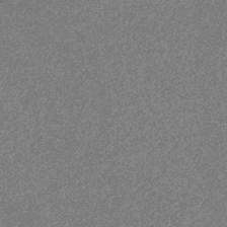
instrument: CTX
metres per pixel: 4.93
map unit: eHb
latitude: -31.3132
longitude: 69.5021
